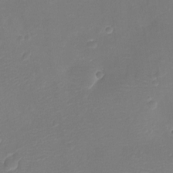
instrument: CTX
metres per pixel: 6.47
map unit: Ht
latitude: -11.2187
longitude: -23.2726
